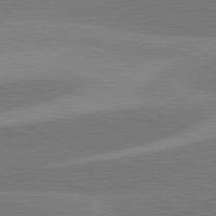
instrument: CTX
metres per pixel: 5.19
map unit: lApd
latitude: 81.5938
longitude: 127.4265
